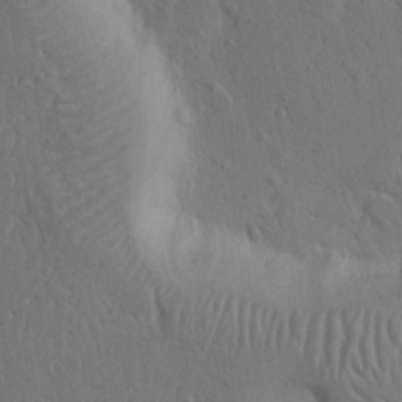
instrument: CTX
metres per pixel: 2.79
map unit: Nhu
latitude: 14.2901
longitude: -78.8758
